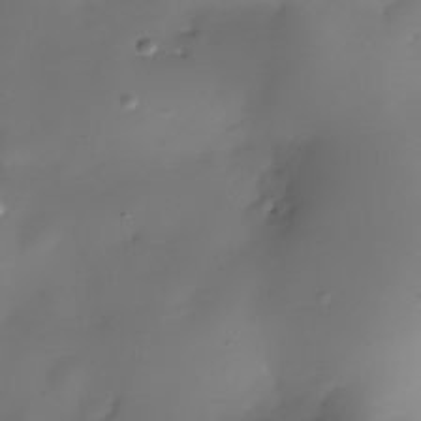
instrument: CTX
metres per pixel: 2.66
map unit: Nhe
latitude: -36.8408
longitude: -117.3482
